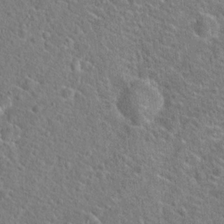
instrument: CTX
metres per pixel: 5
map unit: Hto
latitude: 20.0822
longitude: -44.5923
